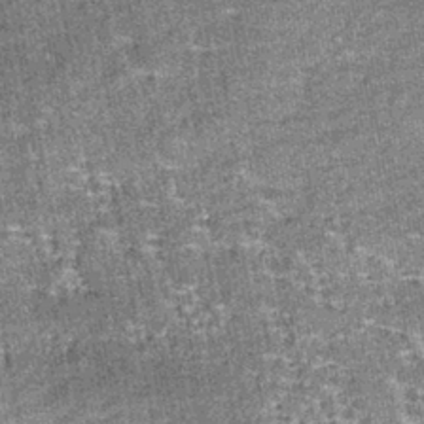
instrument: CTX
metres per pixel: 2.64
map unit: lHb
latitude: -38.7085
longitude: 64.6708
